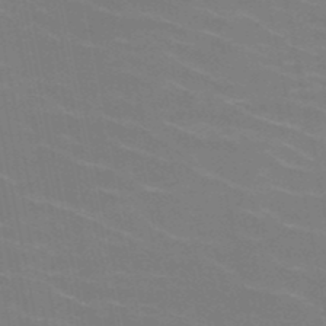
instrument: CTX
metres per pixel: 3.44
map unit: HNb
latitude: -49.4077
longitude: -48.2711
